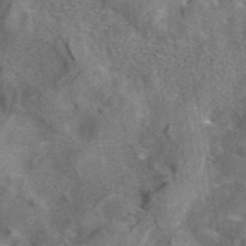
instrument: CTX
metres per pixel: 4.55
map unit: eAb
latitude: 44.3278
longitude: 110.8785
